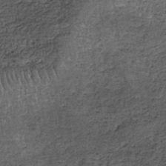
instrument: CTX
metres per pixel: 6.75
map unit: lHb
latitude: -38.4629
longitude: 65.4266
